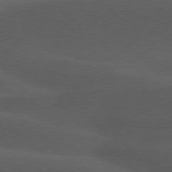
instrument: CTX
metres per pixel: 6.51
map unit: lApd
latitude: 77.7638
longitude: -55.1214
